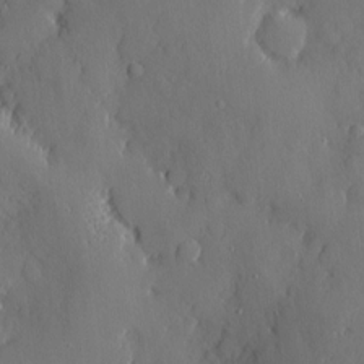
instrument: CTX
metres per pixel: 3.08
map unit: eHh
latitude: 4.5735
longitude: -75.1781
